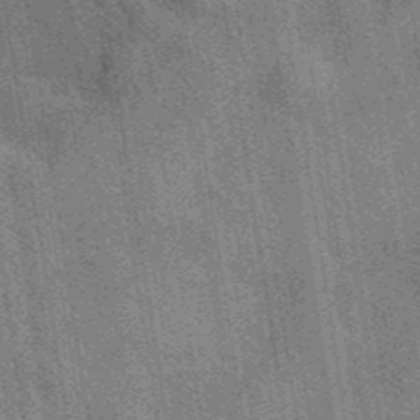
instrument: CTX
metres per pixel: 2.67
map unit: eAb
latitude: 40.5356
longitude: 107.1054
